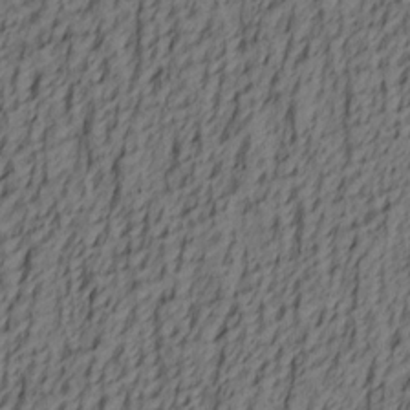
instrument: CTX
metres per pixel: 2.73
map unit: lAa
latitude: 4.4601
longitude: -114.3089
